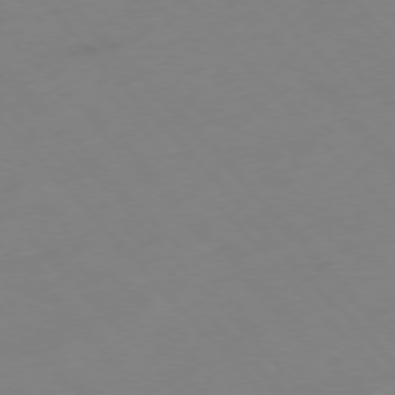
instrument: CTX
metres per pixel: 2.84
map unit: Hpe
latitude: -76.7463
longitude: -19.4048
